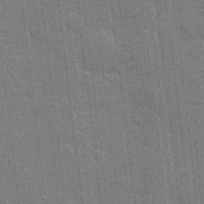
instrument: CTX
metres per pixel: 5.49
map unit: eHh
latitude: 6.6679
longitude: -74.3467
